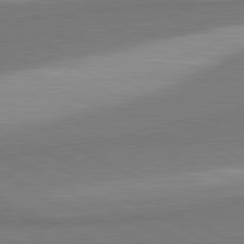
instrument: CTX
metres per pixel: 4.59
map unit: lApd
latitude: 81.3104
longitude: 158.1038
